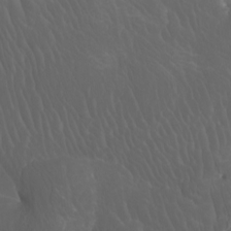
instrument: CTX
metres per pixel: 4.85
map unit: Htu
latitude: -7.3509
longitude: -71.1970
